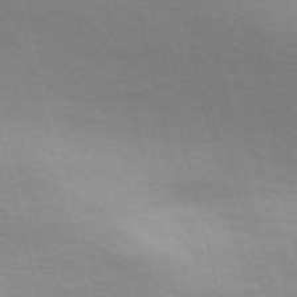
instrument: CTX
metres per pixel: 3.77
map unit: Nve
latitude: -57.1998
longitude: 63.3131
